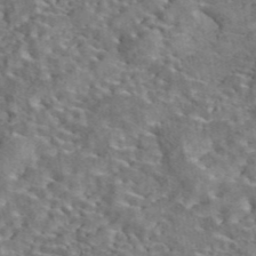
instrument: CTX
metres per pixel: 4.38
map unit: eAb
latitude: 42.8758
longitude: 110.8597
